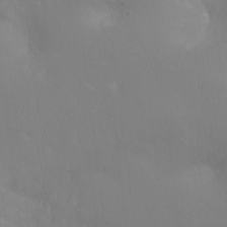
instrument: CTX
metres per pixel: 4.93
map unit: Hto
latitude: -8.5952
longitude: -45.7449
